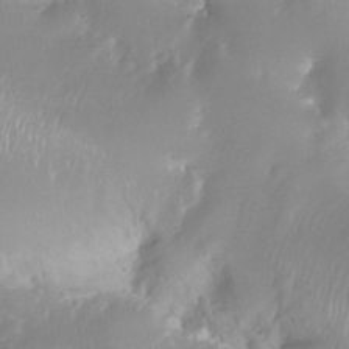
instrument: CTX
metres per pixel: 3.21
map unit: Nhe
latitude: -35.3510
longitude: -131.1593
